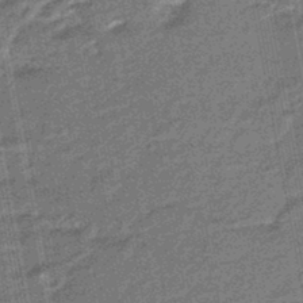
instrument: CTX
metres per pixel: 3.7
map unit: eHb
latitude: -45.5777
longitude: 89.1053
